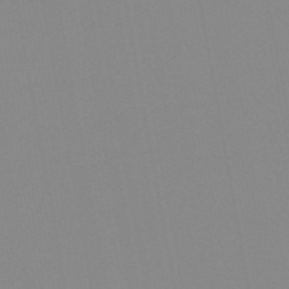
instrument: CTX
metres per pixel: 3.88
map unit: HNb
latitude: -54.3306
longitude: -49.4615
